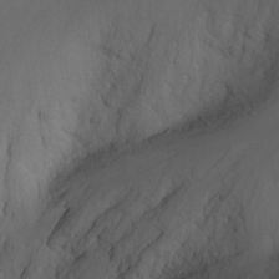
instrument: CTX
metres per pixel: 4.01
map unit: Nhu
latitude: -3.5588
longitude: -74.3656
